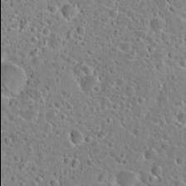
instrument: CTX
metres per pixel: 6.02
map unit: Hto
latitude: 23.1025
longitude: -45.9906
